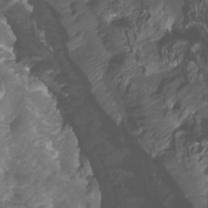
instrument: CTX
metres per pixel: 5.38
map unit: Htu
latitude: -14.6708
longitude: -47.1592
